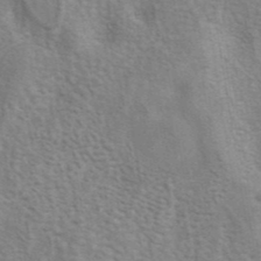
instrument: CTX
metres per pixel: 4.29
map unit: eAb
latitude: 40.8946
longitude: 106.1039
